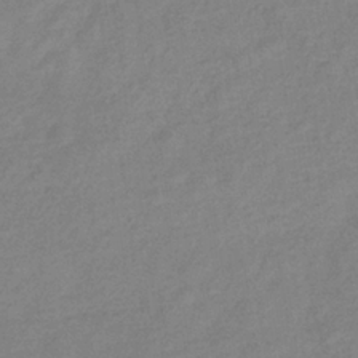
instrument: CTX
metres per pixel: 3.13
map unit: eHb
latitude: -33.8612
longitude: 74.9542
